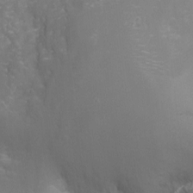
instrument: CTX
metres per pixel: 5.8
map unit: Nhu
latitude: -9.4076
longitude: -78.7435
